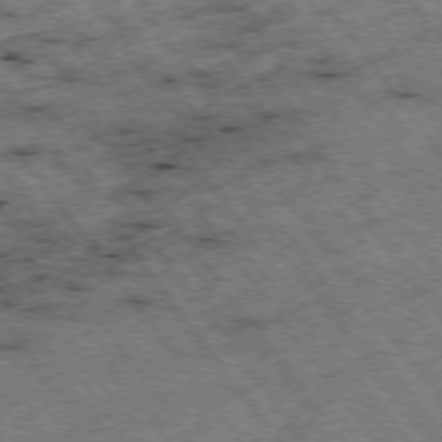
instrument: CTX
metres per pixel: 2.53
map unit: Hpe
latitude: -75.4455
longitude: -19.2726
